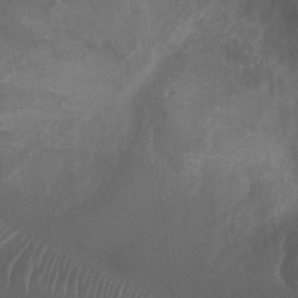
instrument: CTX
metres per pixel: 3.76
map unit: Ht
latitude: -1.5211
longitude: -20.4790
